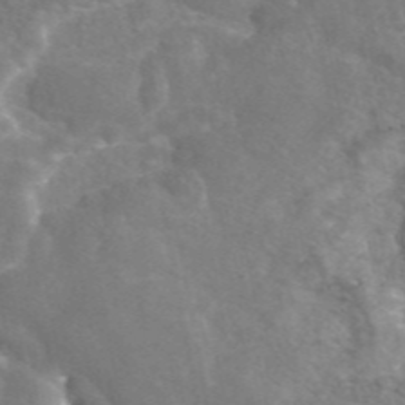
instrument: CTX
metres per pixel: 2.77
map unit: eAb
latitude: 45.7638
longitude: 120.3117
